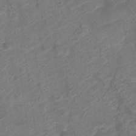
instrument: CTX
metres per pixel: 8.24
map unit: Nve
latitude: -18.9353
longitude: 107.1054
